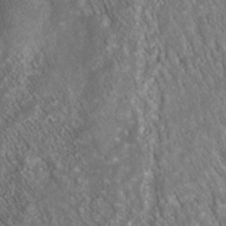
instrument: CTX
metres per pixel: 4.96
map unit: Nhu
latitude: -40.2739
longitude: -83.4615
